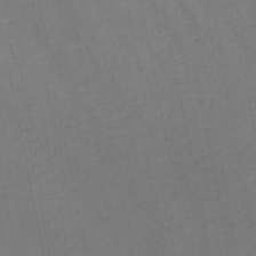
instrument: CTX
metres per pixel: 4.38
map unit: HNb
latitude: -48.6330
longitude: 57.4832
